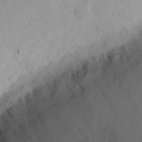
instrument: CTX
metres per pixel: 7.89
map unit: eHh
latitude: 25.1025
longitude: -67.9528
